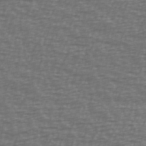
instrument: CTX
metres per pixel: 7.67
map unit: Ave
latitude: 39.3293
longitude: -113.4426
